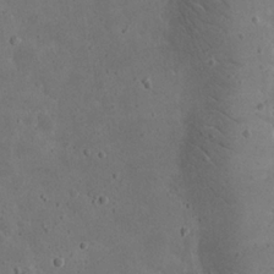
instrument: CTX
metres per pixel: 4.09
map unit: eHh
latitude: 23.0836
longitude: -68.1767
